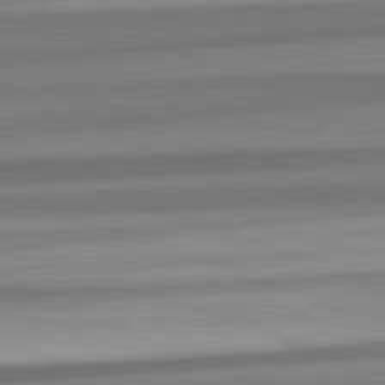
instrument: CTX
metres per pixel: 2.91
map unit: lApd
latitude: 82.4034
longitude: 179.6344
